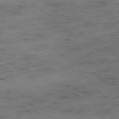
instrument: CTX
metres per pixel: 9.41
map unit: Hpe
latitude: -77.0486
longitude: -17.1970
